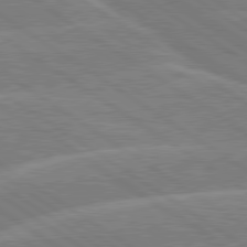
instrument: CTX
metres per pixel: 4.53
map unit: lApd
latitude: 79.6883
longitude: -130.4790
